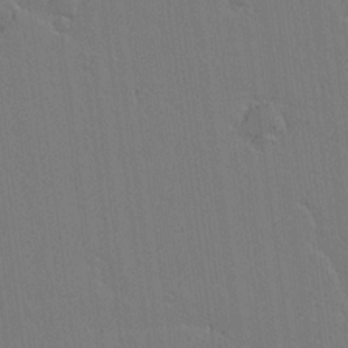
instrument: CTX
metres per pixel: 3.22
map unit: lAvf
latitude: 15.1404
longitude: -126.9325
